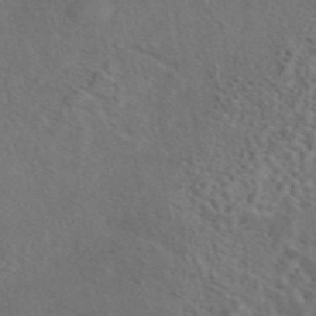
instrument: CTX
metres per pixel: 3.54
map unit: eAb
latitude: 43.5560
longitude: 109.9745
